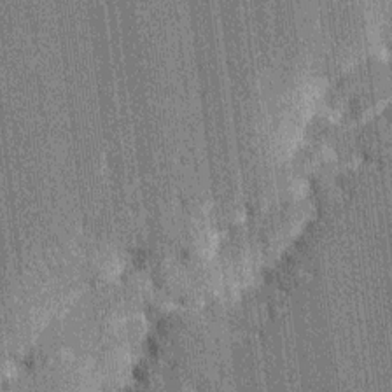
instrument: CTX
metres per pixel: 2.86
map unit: HNhu
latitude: 6.8569
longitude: -6.2145
